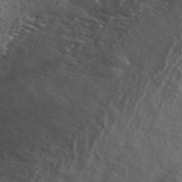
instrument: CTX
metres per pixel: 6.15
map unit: ANa
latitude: 49.8583
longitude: -73.1404
